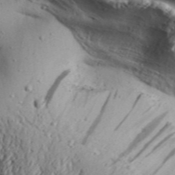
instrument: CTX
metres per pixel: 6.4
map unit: Aa
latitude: 32.2145
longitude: -136.2523
